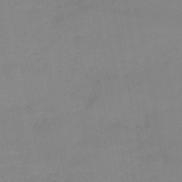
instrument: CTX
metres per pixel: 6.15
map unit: HNb
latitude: -50.1984
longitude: -40.5545
